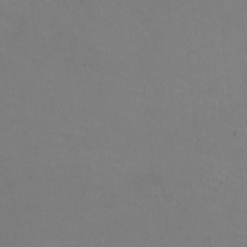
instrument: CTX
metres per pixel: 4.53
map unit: HNhu
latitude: -2.1983
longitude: -2.4601
